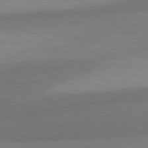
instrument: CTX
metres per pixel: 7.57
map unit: lApd
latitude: 81.0458
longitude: 127.8611
